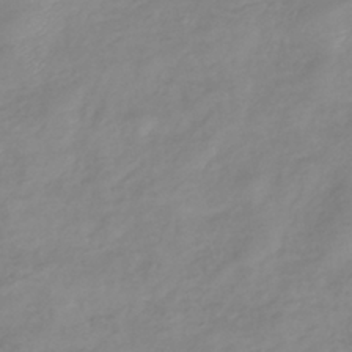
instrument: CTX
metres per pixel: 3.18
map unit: eHb
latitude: -40.3306
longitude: 81.0298
